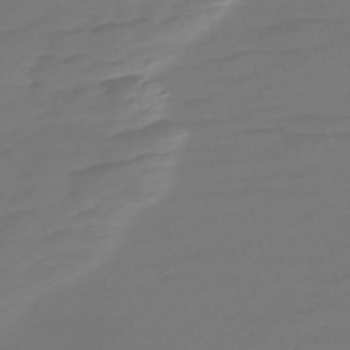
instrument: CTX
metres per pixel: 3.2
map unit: Nve
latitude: -57.8800
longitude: 66.0472
